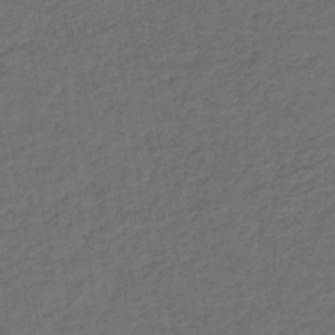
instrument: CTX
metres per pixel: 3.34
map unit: lHb
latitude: -43.5777
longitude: 71.2754
